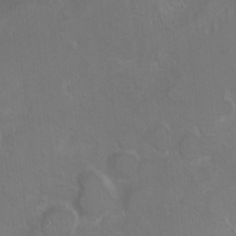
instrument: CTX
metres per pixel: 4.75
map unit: Hto
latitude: 9.1592
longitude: -30.8569
